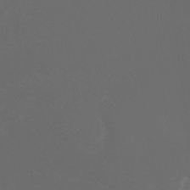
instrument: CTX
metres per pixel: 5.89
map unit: Nhe
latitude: -38.0283
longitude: -88.7813
